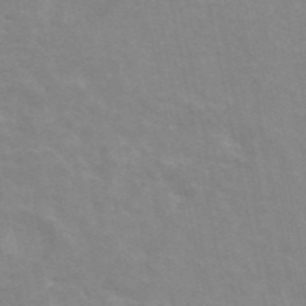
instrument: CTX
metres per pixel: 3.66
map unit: ANa
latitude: 45.6127
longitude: 25.8611
